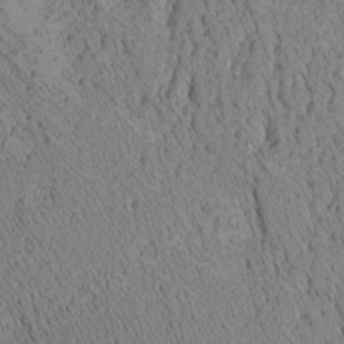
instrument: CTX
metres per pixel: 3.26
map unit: Nhu
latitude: -6.3495
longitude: -153.4427
